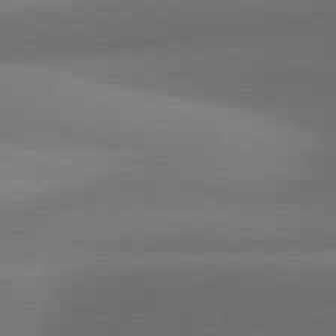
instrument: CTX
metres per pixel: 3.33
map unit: lApd
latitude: 81.3104
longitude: 132.9164
